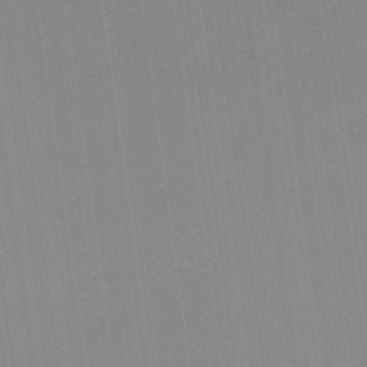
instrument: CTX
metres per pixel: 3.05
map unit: HNb
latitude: -44.7274
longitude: -42.6680
